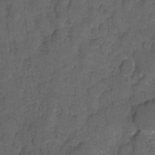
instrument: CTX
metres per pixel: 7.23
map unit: Hto
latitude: 5.0080
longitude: -31.5938
